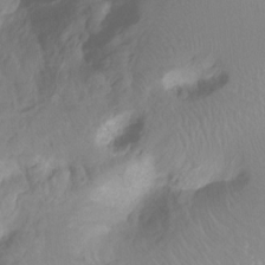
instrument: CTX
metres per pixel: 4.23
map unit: Nhu
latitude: -15.1243
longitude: -26.5357
